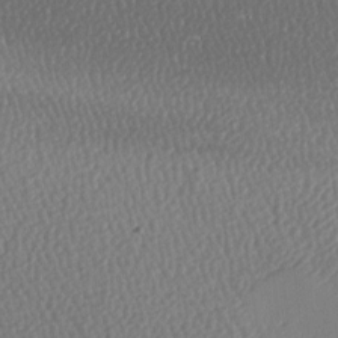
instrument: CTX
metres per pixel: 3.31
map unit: lAa
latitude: -8.7652
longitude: -128.2333
